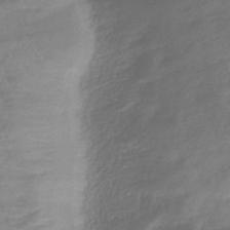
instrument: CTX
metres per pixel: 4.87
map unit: lHb
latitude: -39.4077
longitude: 74.6897
